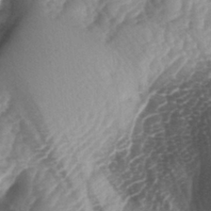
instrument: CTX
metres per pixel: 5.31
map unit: lAa
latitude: -4.4062
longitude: -126.9892
